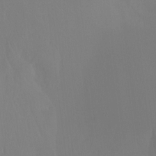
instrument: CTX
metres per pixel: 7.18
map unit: Ht
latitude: -15.7856
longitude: -43.1403
